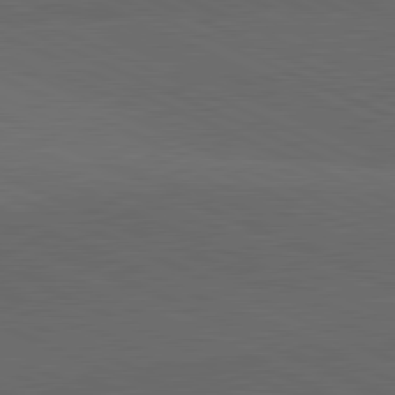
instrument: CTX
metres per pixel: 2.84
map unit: lApd
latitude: 81.6127
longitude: 148.1606
